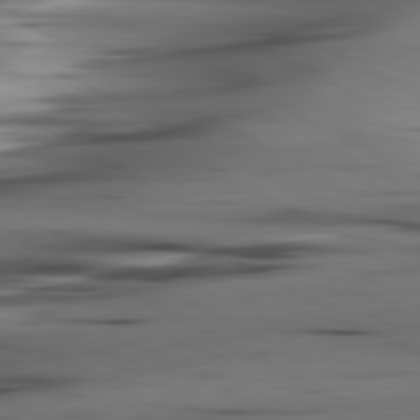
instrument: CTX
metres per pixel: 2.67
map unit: lApd
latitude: 80.8947
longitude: -122.8569
